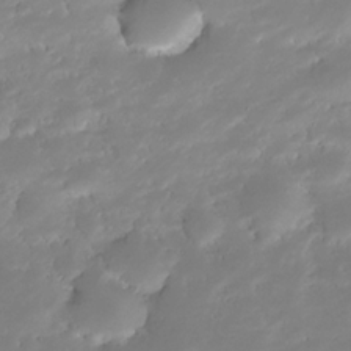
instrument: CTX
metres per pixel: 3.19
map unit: Nhe
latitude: -32.7841
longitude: -117.8772
